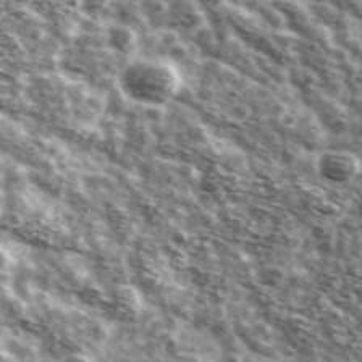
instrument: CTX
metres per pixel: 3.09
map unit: Ave
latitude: 41.2726
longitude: -106.2523
